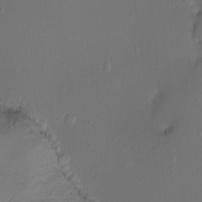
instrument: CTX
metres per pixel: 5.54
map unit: Ht
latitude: -16.5196
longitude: -41.5749
